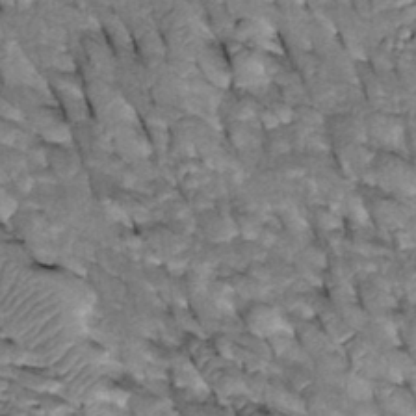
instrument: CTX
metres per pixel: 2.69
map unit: Htu
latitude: -2.6707
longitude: 150.3873
